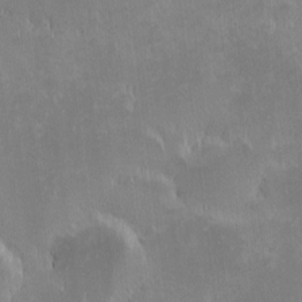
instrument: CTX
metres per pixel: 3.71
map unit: eHh
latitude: -2.1983
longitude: -84.8002
